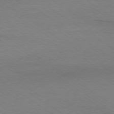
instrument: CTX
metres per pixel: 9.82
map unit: Ap
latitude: -78.7652
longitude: -85.2159
